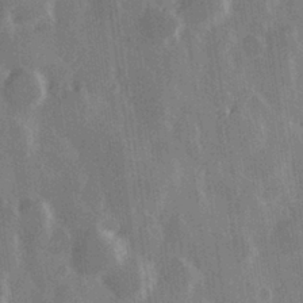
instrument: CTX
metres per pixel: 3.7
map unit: Hve
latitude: 28.9513
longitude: 147.4076
